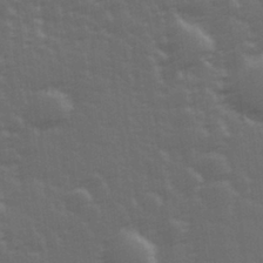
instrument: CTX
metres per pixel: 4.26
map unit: Hve
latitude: 27.1403
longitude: 146.6140
